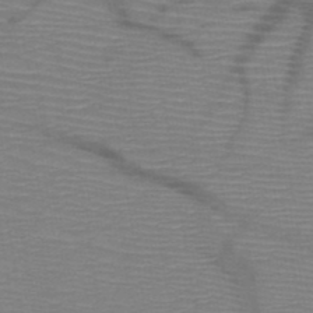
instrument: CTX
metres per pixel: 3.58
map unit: HNb
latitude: -48.1039
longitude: -44.8569
